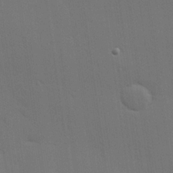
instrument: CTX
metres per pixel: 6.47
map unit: Hve
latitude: 26.3278
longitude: -91.6694
